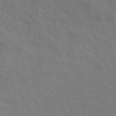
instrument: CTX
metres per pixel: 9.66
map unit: ANa
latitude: 48.3278
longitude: -74.9325
